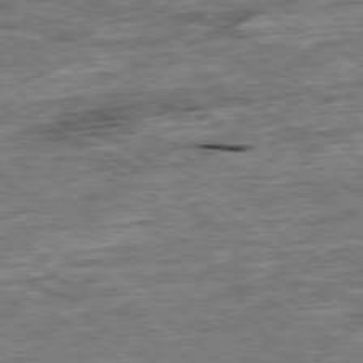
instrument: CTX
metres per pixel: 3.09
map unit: Ap
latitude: -79.3131
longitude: -85.8206
